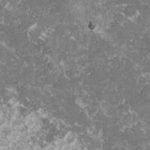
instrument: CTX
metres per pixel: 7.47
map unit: lHvf
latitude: -16.2173
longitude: -99.3481
